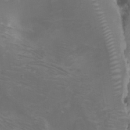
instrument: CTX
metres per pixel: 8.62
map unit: Htu
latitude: -7.2376
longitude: -66.4223
